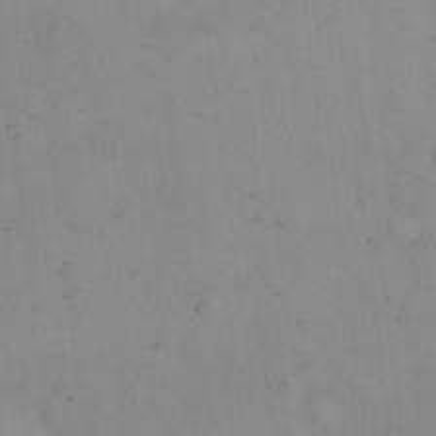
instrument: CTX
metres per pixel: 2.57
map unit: eHh
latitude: 12.6113
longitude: -61.8394
